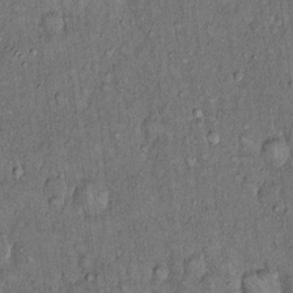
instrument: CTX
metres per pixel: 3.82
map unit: Hto
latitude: 14.3279
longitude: -57.4048
